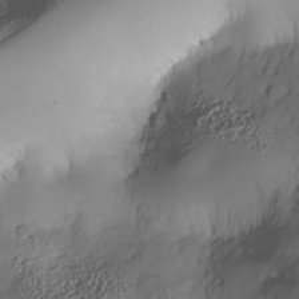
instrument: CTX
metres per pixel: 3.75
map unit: Nhe
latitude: -35.8044
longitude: -144.7624
